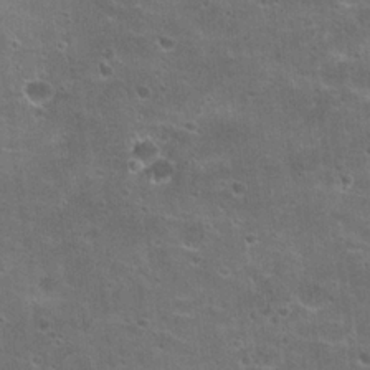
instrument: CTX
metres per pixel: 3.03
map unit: Hto
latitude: 21.1214
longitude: -43.1781
